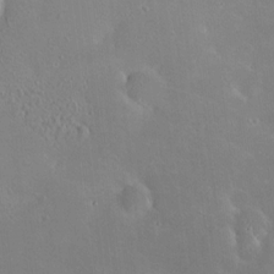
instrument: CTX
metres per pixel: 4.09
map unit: HNhu
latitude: 6.6113
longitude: 13.0864
